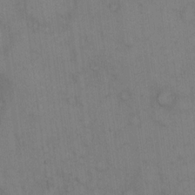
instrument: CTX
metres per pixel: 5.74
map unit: eHh
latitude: 14.6869
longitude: -62.6491
